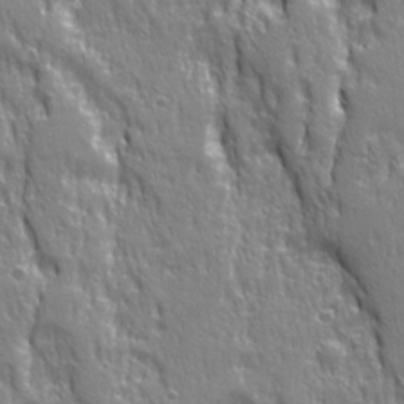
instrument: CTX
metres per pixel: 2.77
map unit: Ave
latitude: 21.5182
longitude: -134.8380
